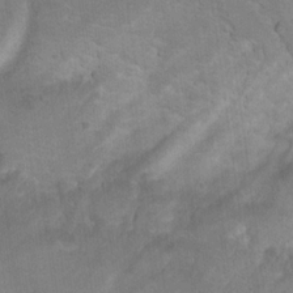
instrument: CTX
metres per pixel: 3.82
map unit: Hto
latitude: 17.4615
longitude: -38.8758
